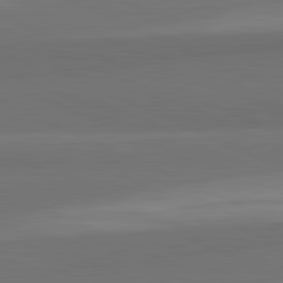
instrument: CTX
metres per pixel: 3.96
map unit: lApd
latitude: 82.3467
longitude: 157.8044
